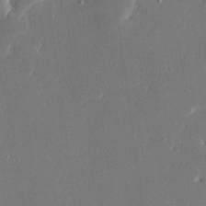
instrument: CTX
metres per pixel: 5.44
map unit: Ave
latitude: 16.6868
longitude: -140.5356
